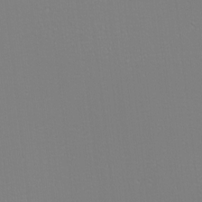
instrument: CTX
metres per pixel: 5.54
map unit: eHh
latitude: -6.3495
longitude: -83.3670
